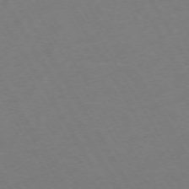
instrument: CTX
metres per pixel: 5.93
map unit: Hpe
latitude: -72.8975
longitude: 9.1620
